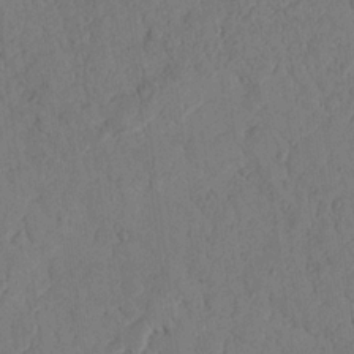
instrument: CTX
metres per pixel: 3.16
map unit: Nhu
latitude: 17.8394
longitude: -78.0255
